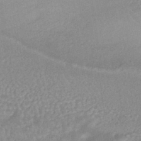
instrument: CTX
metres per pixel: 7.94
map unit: HNhu
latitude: -44.8786
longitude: 90.8219
